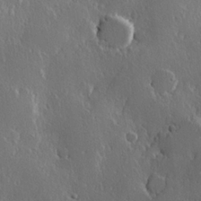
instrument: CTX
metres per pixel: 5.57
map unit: Hve
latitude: 22.8947
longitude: 146.1983
